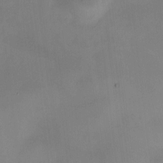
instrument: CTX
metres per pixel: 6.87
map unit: HNhu
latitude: 9.1214
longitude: 10.0283
